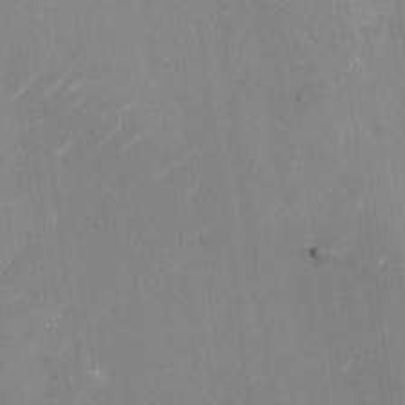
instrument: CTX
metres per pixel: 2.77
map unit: Nhu
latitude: -28.6896
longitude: -74.7435
